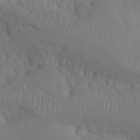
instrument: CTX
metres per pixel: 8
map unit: Nhu
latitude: -6.8597
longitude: -88.1011
